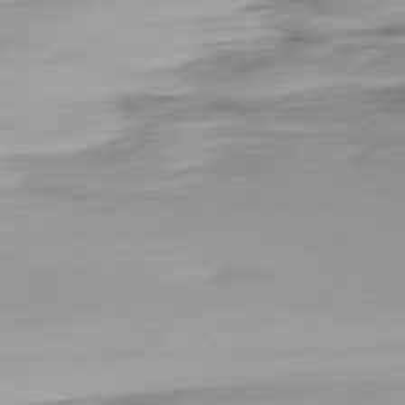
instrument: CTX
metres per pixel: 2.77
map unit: Ap
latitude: -76.9353
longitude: -78.3656
